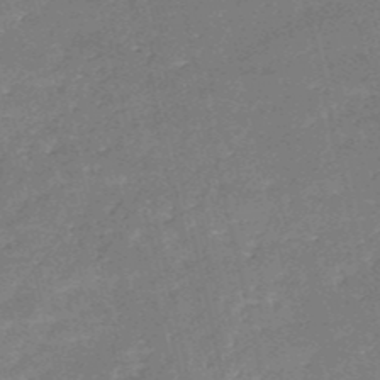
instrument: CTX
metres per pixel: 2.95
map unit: HNb
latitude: -51.7289
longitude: -40.6112
